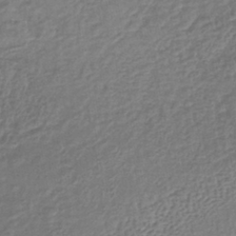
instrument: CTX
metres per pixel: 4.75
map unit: lHb
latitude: -38.1984
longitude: 68.6329
